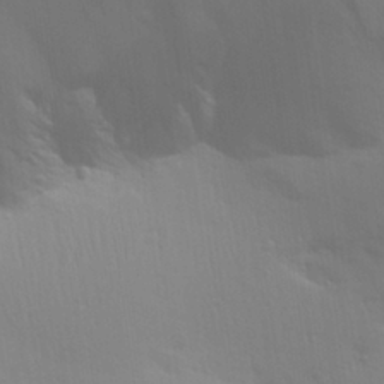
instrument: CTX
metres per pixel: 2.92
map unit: Aa
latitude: 28.9891
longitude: -134.9324
